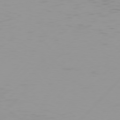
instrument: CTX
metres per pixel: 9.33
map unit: Hpe
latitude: 76.9324
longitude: -139.1781
